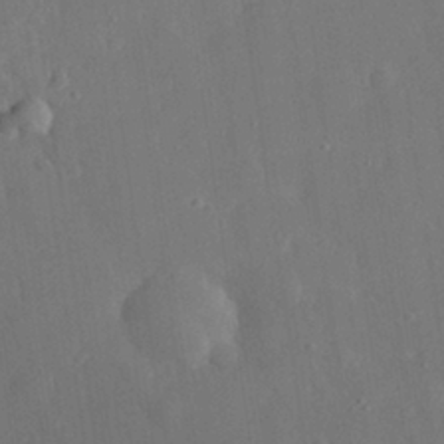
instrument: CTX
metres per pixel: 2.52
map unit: eHh
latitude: 29.8394
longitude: -78.1767
